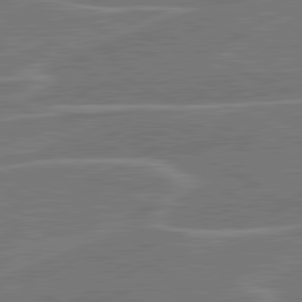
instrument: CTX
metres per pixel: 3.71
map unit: lApd
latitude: 81.1970
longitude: 121.9178
